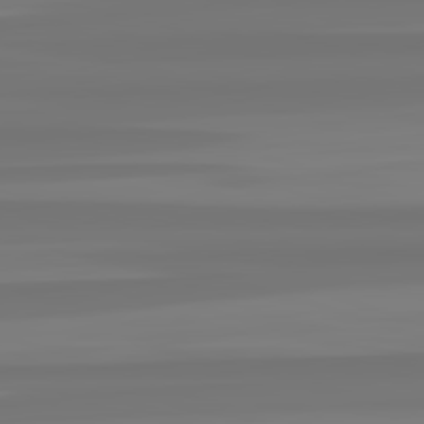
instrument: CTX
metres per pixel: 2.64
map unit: lApd
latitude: 82.7624
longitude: -178.1578
